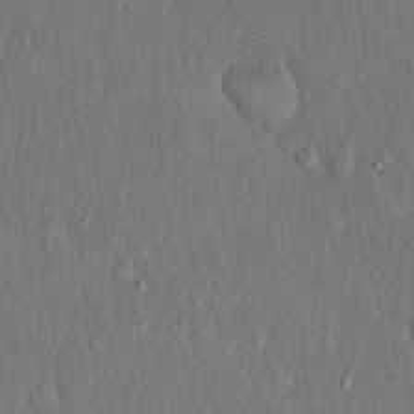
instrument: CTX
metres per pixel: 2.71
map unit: Hto
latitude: 18.0822
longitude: -60.7624
